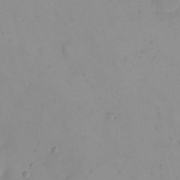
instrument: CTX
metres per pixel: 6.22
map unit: eHh
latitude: 21.5371
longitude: -64.0633
